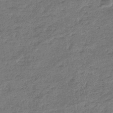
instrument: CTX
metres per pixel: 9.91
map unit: eHb
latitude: -36.4062
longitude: 77.4643
